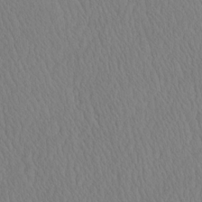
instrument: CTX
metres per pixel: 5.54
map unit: eHh
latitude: -3.6910
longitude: 15.8234
